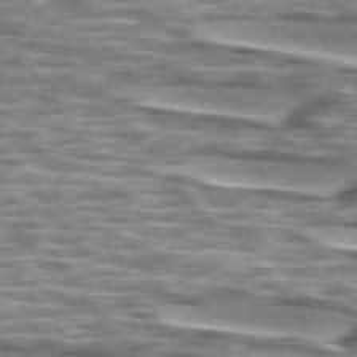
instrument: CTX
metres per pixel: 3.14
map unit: lApd
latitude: 74.4223
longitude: -57.3103
